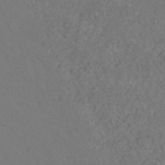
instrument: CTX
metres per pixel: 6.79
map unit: ANa
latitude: 39.8772
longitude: 20.9541
